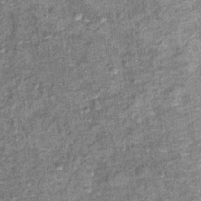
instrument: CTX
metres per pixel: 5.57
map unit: Ht
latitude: 11.4049
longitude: -38.9136
